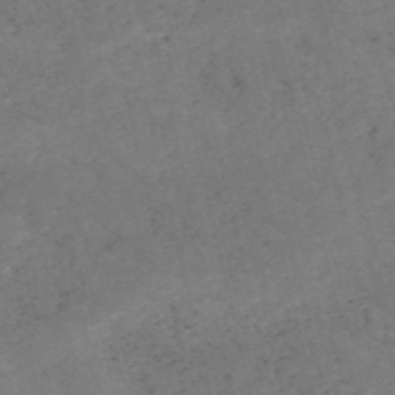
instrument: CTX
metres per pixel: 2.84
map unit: HNb
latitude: -54.5952
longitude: -47.5371
